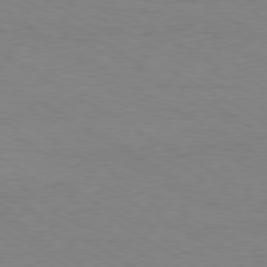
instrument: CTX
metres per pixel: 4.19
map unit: Hpe
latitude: -80.4251
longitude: 16.7841
